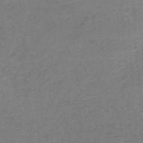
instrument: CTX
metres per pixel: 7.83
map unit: HNb
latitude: -54.9542
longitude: -46.0633
